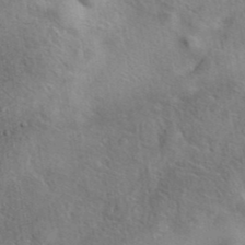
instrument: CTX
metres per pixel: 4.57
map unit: eAb
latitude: 41.8583
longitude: 103.4454
